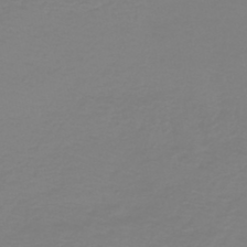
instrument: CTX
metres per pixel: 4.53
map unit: HNb
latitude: -45.8611
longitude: 54.1795
